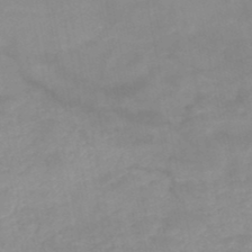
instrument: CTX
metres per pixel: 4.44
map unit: HNb
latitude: -48.7652
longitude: -38.8191
